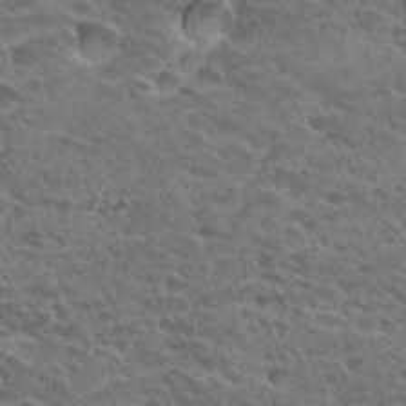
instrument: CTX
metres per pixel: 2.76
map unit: Hto
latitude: 28.9702
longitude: -38.9325
